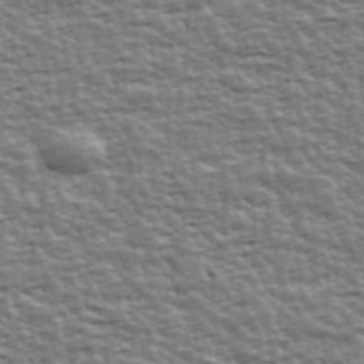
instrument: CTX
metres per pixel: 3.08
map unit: Ave
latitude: 42.7435
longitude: -112.9325
